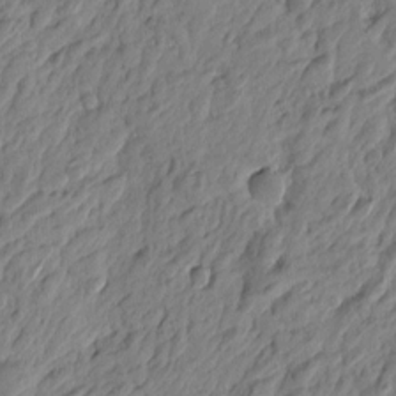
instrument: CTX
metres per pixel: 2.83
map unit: Htu
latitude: -4.3306
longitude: 179.9556
